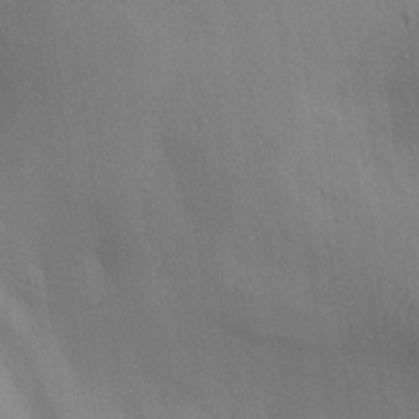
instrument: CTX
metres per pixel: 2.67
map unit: Ave
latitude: 16.9703
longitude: -138.8947
